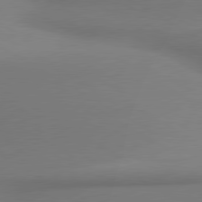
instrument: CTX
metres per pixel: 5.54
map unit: lApd
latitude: 80.0444
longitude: 174.1227
